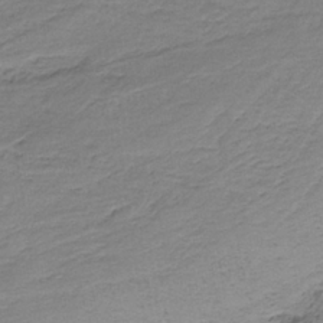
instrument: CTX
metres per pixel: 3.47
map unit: HNb
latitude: -35.3888
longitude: 58.1794
